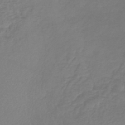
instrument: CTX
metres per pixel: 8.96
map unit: lHb
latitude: -41.4643
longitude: 74.2740
